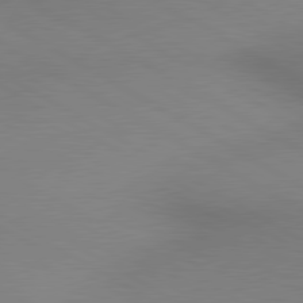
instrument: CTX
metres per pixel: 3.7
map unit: lApd
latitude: 80.2900
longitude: 130.0472
